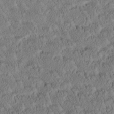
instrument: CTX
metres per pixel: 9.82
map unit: Htu
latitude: -1.3888
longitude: 175.7099
